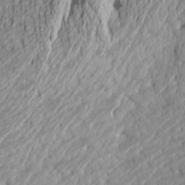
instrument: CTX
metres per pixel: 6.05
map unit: Htu
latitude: -4.0283
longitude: -72.0822
